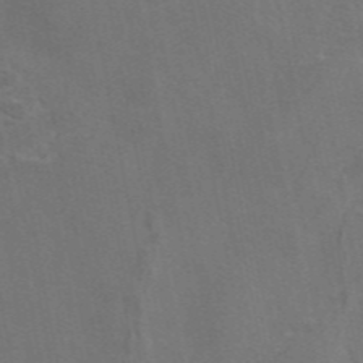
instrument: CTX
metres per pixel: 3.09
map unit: eAb
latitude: 46.3090
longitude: 116.2361
